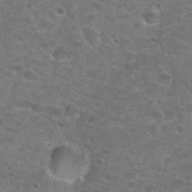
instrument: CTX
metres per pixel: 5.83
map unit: Hto
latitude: 25.3670
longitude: -49.6505
